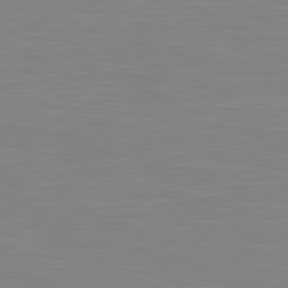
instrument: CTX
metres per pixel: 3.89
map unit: lApd
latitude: 81.4615
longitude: -168.2712
